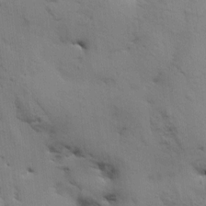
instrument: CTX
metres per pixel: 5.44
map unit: Aa
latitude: 8.6113
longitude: -142.1011
